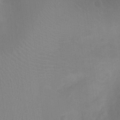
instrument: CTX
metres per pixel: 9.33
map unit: Ht
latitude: -3.5966
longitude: -17.3104
